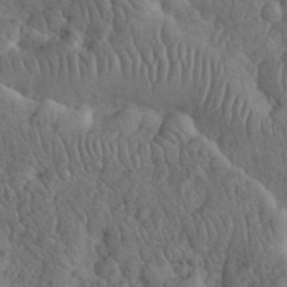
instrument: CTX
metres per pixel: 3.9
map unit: eHh
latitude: 32.8380
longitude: -67.2348
